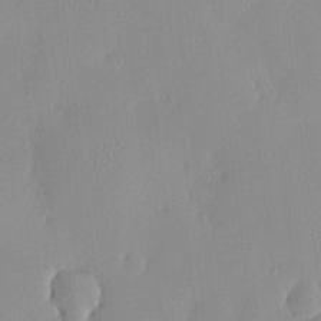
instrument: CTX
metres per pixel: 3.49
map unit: HNhu
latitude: -5.0297
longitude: 15.3699
